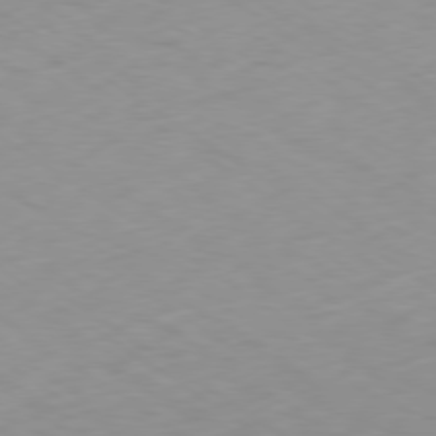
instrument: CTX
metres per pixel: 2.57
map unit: Ap
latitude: -79.4076
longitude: -72.3846
